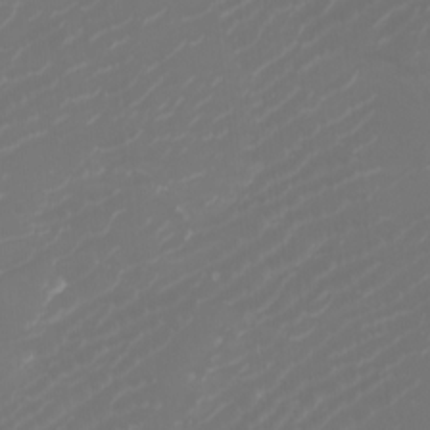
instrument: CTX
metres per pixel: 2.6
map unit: Htu
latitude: -5.6155
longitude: -74.5168
